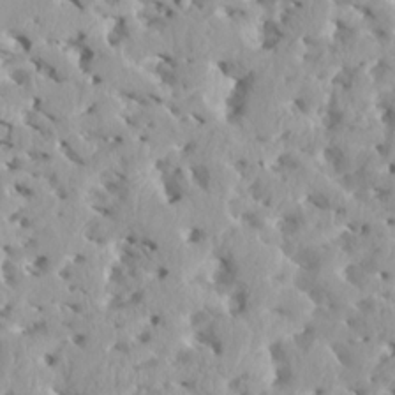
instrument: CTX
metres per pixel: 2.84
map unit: HNhu
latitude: 2.6112
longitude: 7.3509
